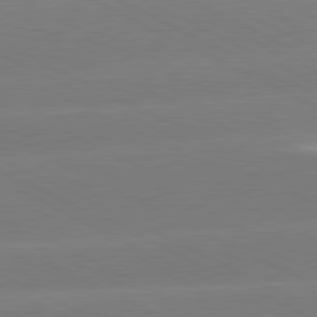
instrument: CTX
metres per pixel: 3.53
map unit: lApd
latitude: 81.0458
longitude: -154.5168
